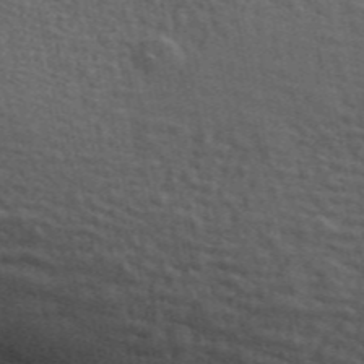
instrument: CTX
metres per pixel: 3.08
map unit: ANa
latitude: 49.7072
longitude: -82.0444
